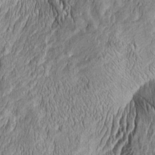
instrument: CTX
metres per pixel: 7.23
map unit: Htu
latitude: -4.0661
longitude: 157.7855
